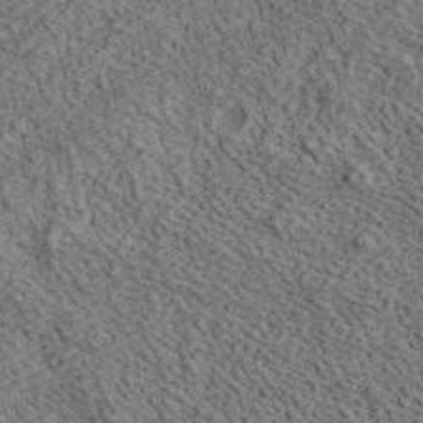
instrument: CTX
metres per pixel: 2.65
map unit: ANa
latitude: 41.7450
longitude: 13.3321
